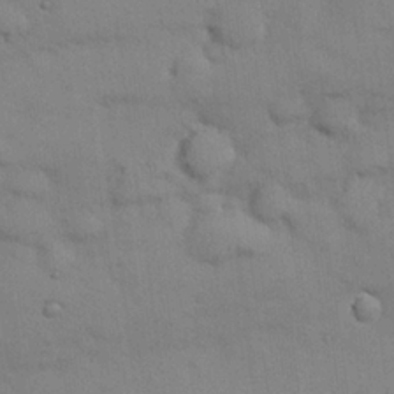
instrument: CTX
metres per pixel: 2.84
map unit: Nhu
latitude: 25.7449
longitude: -70.1389
